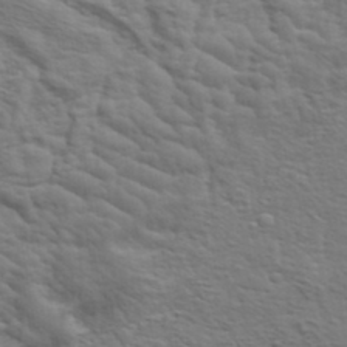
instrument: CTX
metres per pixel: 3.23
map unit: eHh
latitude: 37.0270
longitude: -81.0458
